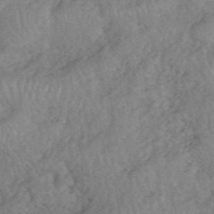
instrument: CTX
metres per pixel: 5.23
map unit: eHh
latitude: 39.6127
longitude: -55.9150
